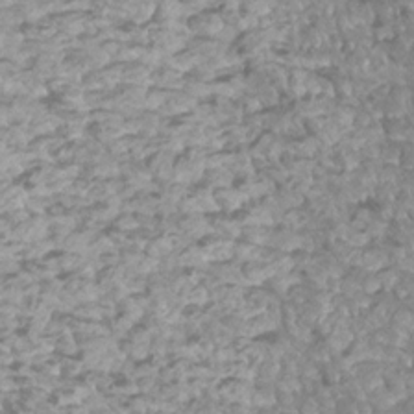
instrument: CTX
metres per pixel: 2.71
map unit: Htu
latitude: 2.7057
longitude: -21.3293
